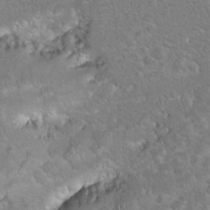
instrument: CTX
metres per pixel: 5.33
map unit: Hto
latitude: 8.4979
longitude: -30.2145
